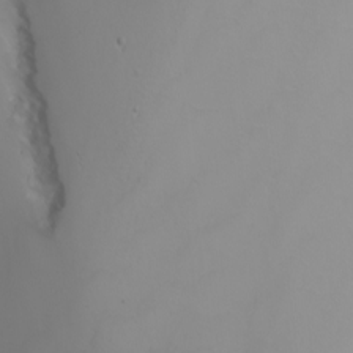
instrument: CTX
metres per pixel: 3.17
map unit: Nhu
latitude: -6.5196
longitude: -85.7450
